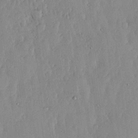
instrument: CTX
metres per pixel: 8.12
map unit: lHvf
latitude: 17.3671
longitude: -116.1767
